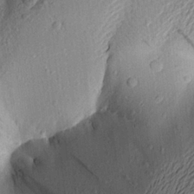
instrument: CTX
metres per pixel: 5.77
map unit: Aa
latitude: 22.4412
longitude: -149.4237
